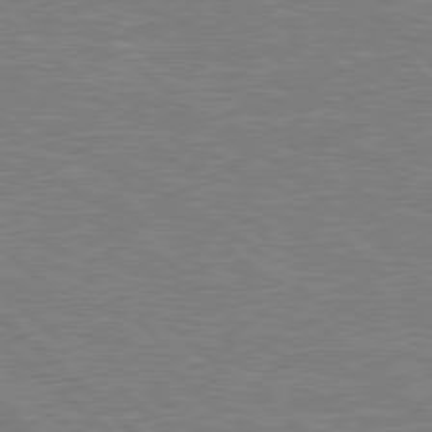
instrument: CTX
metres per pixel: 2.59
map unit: Hpe
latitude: 78.3845
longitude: -152.0633
